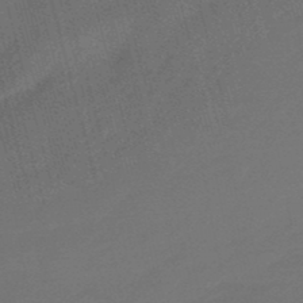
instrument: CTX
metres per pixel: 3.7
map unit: eHb
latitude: -47.5588
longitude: 85.8044
